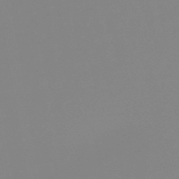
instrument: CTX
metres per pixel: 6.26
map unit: eHb
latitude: -50.1984
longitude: 73.7855
